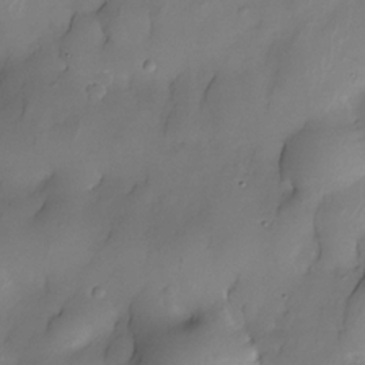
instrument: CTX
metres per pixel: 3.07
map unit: Nhe
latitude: -30.6329
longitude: -139.9339
